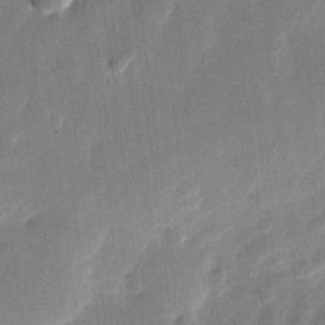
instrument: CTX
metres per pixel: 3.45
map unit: eHh
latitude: 11.6127
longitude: -68.6869
